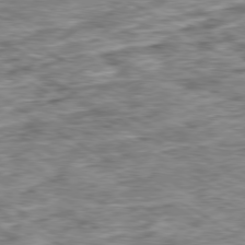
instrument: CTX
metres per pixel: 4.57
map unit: Ap
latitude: -79.9556
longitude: -74.1011
